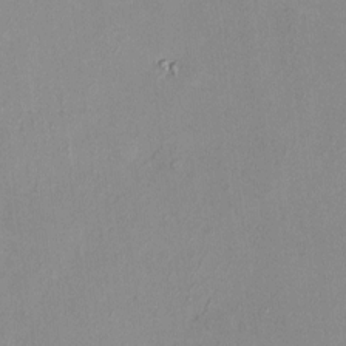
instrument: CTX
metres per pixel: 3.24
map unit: HNhu
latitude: 7.4615
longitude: 11.3888
